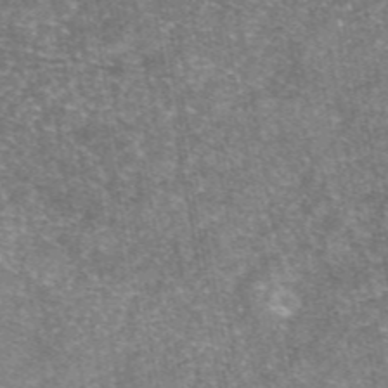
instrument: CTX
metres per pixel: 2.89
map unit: eAb
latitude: 46.9136
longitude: 120.9919
